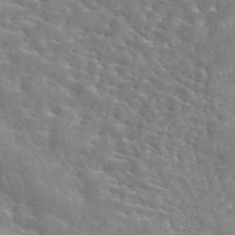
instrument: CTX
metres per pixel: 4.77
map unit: eAb
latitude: 44.8191
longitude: 126.0283
